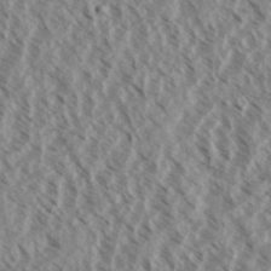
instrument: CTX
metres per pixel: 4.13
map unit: eHh
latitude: 34.3467
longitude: -140.3845
